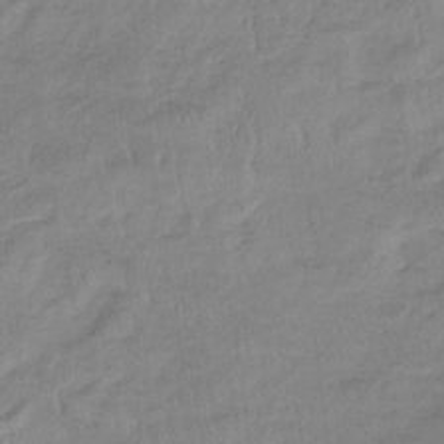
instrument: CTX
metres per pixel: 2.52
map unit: lHb
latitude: -33.2565
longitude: 68.9163
